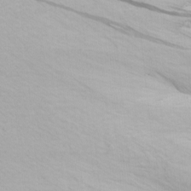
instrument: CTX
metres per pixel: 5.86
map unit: lAa
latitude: -9.9745
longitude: -125.5938
